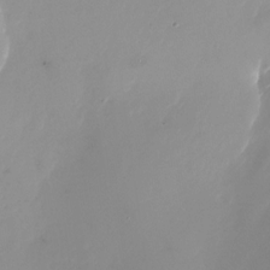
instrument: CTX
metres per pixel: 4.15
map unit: Nhu
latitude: -23.5210
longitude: -71.4426
